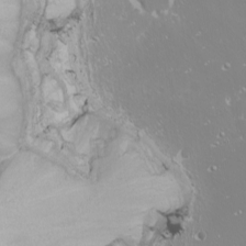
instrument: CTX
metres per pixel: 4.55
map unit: Nhu
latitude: -9.6722
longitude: -69.2348
